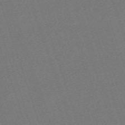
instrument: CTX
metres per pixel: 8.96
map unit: eHh
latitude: -63.5588
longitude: 50.5574
